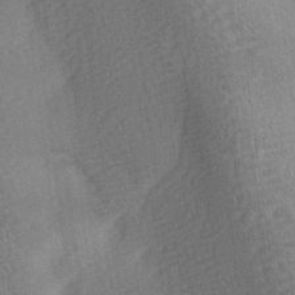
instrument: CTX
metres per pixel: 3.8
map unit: Ave
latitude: -5.6533
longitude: -120.4034
